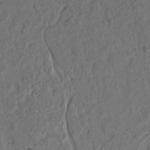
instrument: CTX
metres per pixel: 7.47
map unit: lAvf
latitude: 7.3104
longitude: 165.1431
